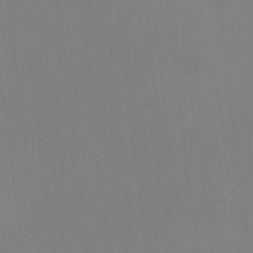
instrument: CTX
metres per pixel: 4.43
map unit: HNhu
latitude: 6.4979
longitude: 5.2376
